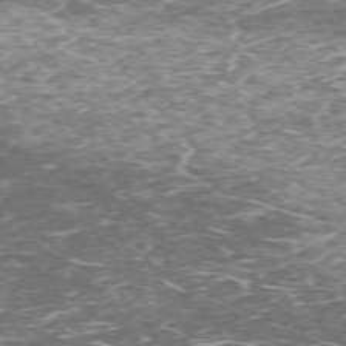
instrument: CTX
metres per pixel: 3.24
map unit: Hpe
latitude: -72.0850
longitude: 7.7288
